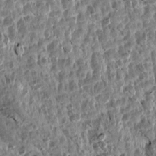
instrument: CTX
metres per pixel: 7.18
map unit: Aa
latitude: 14.5357
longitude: -143.7450
